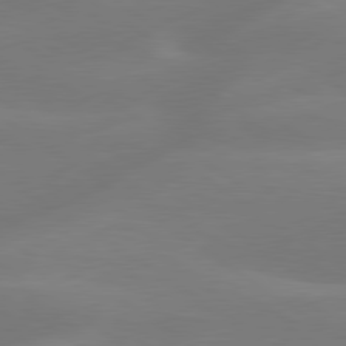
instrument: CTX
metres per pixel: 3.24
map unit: lApd
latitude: 79.6127
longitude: -149.1970
